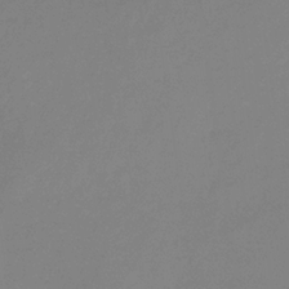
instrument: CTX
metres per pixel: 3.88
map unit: eHb
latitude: -30.4440
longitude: 72.4629
